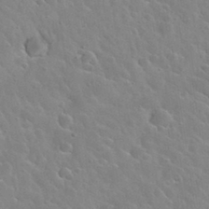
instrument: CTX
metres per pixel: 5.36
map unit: Nhu
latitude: 31.9151
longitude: -54.1578
